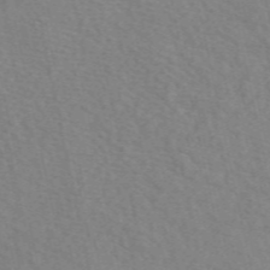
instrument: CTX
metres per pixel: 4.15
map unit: eAb
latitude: 50.6490
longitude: 109.0486
